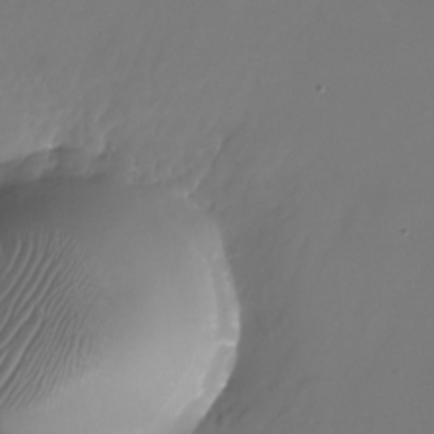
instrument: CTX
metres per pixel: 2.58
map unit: Nhu
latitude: -25.9745
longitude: -71.5749
